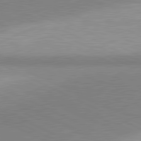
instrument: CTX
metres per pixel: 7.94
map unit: lApd
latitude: 81.0458
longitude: 156.6896
